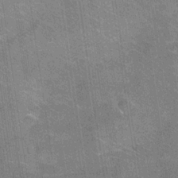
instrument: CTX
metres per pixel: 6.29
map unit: Hve
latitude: -31.3887
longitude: 96.2929
